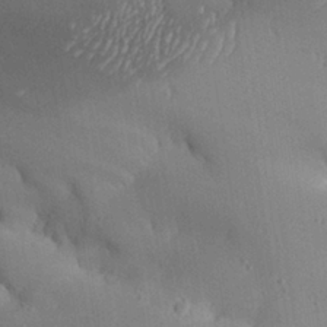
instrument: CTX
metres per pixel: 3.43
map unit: Aa
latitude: 26.7435
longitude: -128.9891
